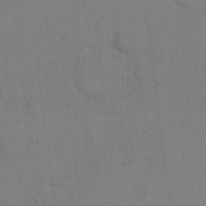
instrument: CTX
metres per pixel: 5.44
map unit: eHh
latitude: 17.6127
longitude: -66.9513
